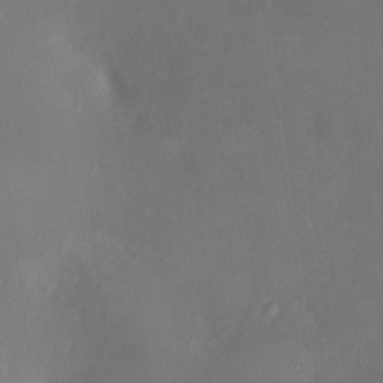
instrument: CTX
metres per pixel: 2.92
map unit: HNhu
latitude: 7.3104
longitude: 8.5196
